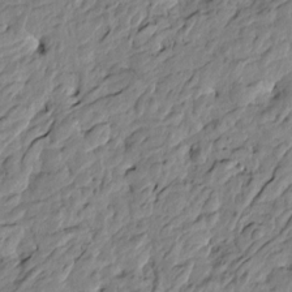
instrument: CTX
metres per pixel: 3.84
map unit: Htu
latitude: -3.5777
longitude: 178.7274
